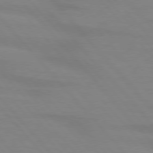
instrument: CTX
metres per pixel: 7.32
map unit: lApd
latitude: 76.2333
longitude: -84.3845
